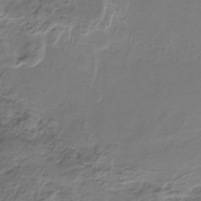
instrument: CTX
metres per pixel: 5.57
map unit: HNb
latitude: -34.3117
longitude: 58.1983
